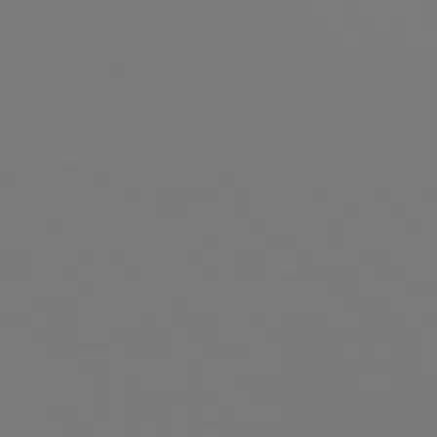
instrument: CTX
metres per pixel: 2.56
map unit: Hpe
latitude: 76.2900
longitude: -133.9528
